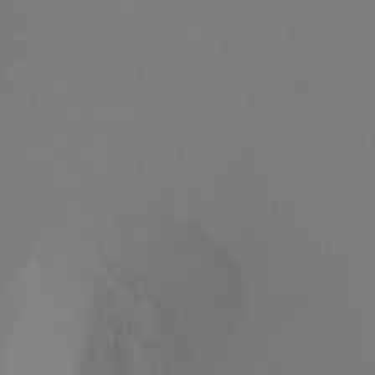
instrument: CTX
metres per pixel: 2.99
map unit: Ht
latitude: -9.4832
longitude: -33.0458
